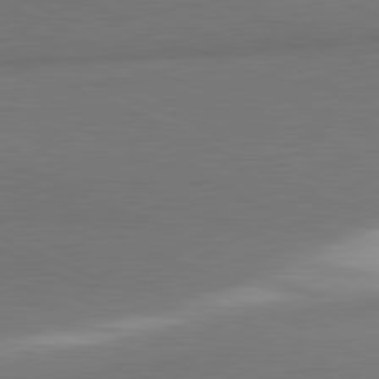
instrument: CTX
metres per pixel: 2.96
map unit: lApd
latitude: 81.2348
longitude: 163.5966
